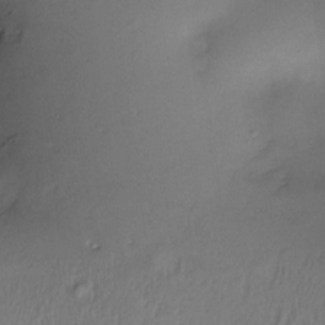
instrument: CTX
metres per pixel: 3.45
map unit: Nve
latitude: -22.6519
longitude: -138.0444
